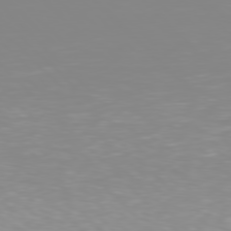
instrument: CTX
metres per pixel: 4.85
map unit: Hpe
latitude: 77.5371
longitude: -161.7827
